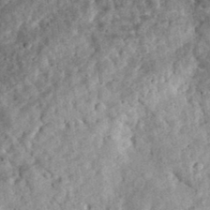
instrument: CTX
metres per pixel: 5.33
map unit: eHh
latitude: 34.8758
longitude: -79.1026
